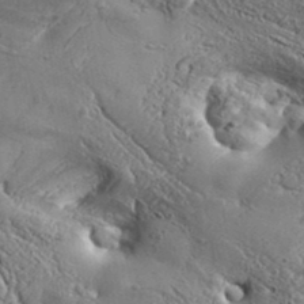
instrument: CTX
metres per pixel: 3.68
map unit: Aa
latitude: 34.1766
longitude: -134.7813
